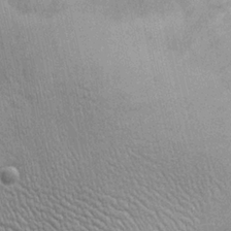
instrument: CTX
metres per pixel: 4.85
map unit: Ht
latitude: -3.3131
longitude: -15.5560
